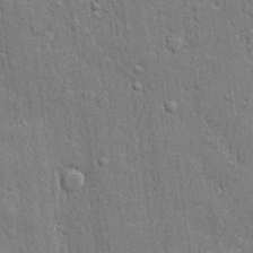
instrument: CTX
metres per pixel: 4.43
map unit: lHvf
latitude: 21.7072
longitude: 142.9541
